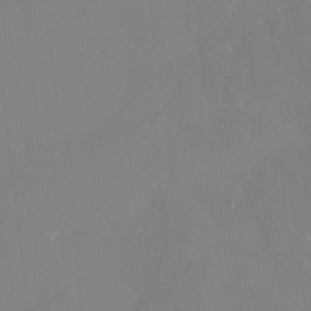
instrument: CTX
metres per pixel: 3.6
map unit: HNhu
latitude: 6.6679
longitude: 2.5951
